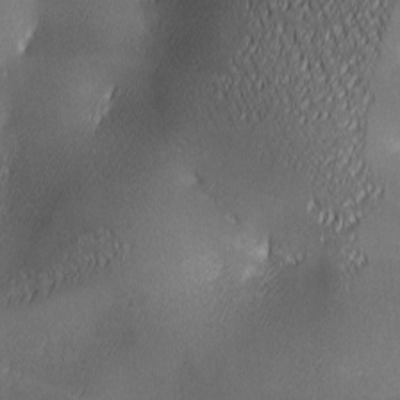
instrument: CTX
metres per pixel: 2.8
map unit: lAa
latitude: 2.1578
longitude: -117.0647
